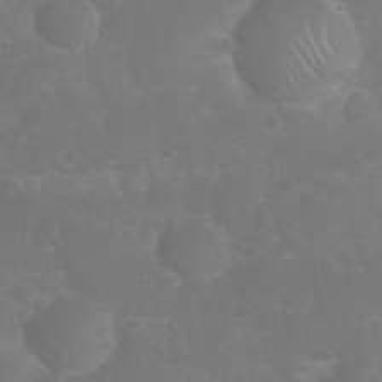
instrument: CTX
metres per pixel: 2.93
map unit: Nhu
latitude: 26.5546
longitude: -63.8584
